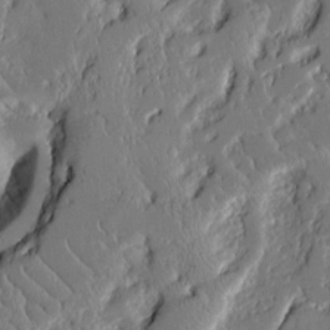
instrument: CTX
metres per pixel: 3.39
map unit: Aa
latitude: 12.5357
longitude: -126.5168
